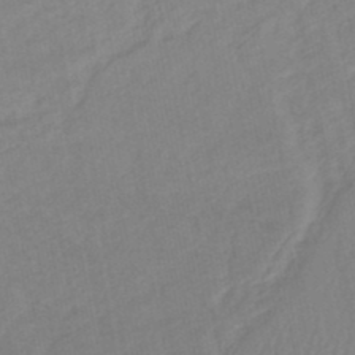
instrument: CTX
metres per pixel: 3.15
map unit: lHb
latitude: -45.6533
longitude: 74.5574
